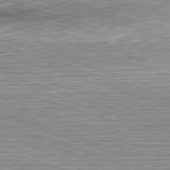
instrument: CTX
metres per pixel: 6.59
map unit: Hpe
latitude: -82.7274
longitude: 9.9556
